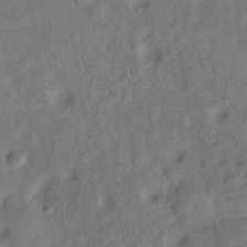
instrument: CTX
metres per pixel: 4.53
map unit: Hve
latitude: -30.8030
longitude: 92.0472
